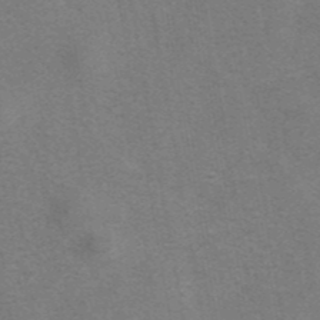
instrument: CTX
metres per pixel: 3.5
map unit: eAb
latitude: 41.9528
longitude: 106.7086
